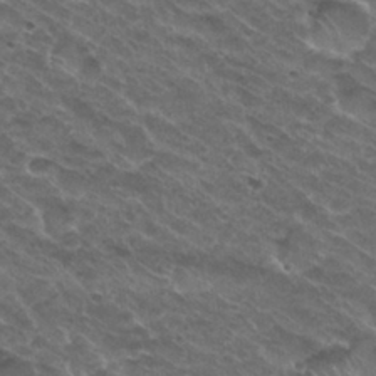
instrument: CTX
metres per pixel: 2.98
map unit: Nhu
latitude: 29.7449
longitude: -49.1592
